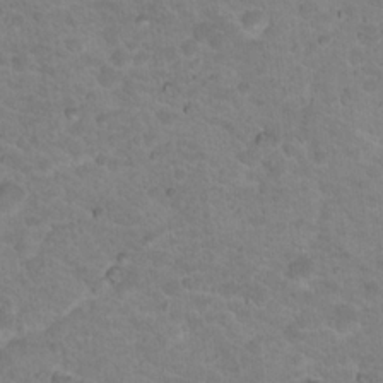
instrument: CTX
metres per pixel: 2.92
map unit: Nhu
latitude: 18.3845
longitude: -31.8584
